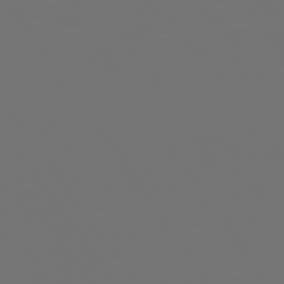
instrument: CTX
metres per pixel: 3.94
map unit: Hpe
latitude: 74.2900
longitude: -124.2144
